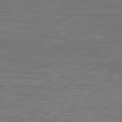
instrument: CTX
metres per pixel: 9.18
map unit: Ap
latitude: -81.1242
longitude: -59.5371
